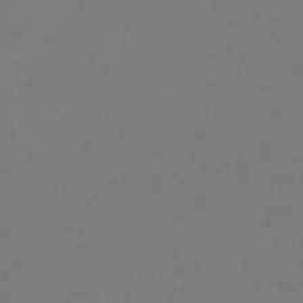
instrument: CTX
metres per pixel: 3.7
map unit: lHb
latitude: -39.1053
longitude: 68.4251
